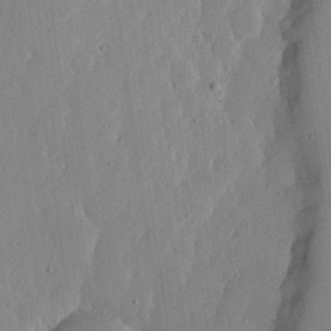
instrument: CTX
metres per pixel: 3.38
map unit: lHvf
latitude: 18.1955
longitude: -115.5938
